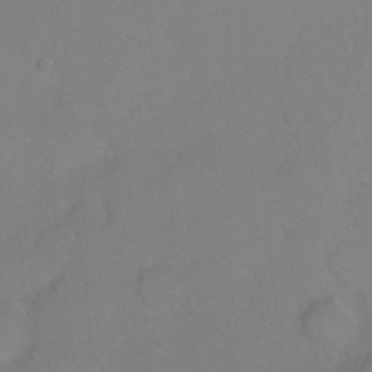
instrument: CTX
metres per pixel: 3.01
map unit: Ht
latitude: 5.9339
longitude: -29.4804
